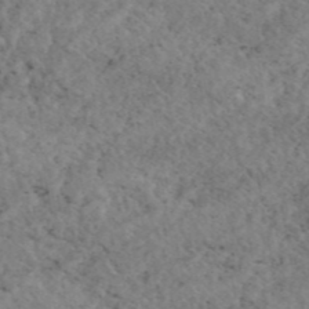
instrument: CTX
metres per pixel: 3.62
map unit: eAb
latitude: 44.7624
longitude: 114.7652
